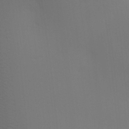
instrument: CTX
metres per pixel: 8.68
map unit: HNhu
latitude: 13.5182
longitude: 13.2376
